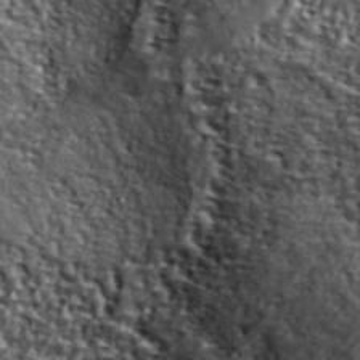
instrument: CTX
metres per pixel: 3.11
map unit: lHvf
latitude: 38.4601
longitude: -87.3293
